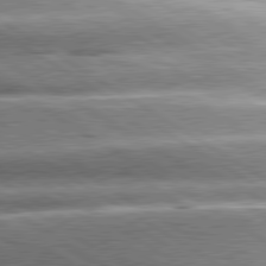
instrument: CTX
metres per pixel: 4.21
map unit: lApd
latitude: 80.4034
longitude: -141.8961
